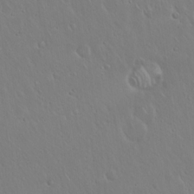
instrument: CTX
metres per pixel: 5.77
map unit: Hto
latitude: 17.3671
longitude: -57.1025
